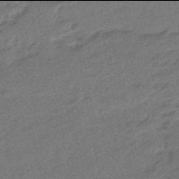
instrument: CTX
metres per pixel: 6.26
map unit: eHb
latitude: -46.0094
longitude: 89.4265
